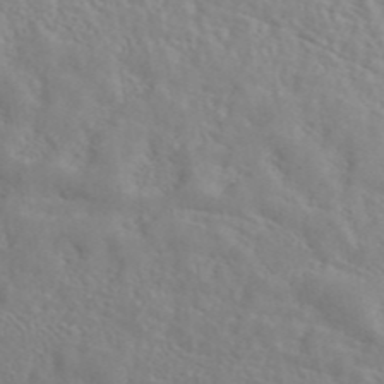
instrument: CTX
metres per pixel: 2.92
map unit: ANa
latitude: 44.5168
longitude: 20.9352
